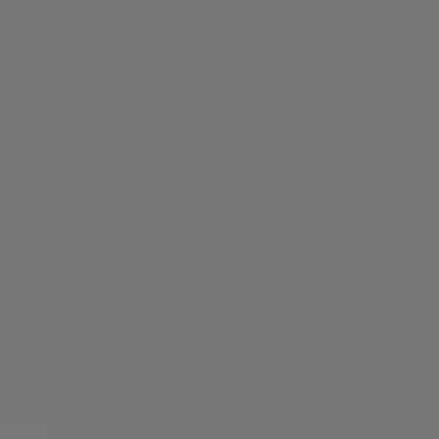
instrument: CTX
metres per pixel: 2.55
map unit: lApd
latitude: 81.5749
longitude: -152.2712
